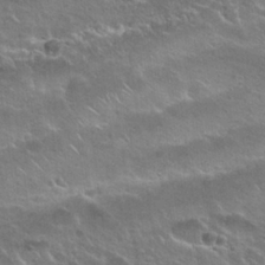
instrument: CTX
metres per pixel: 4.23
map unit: Nhu
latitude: 25.3481
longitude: -50.6301
